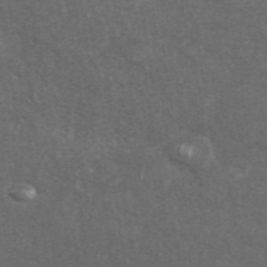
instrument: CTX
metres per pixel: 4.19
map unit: ANa
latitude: 46.2901
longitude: 27.3887
